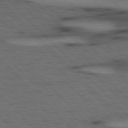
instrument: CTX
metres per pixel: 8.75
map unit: Hpe
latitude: 77.1214
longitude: -154.8002
